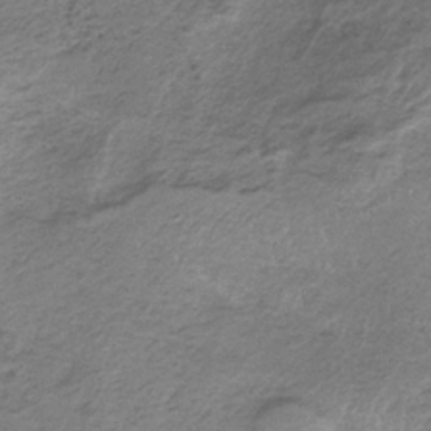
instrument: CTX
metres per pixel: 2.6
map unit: HNb
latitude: -32.8030
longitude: 62.8408
